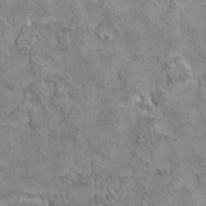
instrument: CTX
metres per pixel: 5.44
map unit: eHh
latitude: 6.8569
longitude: -76.3845
